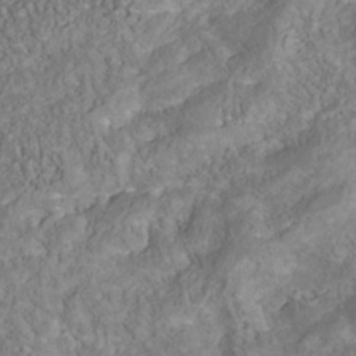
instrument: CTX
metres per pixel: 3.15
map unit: Nhu
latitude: -40.4629
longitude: -85.2159
